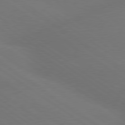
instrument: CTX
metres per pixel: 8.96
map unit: lApd
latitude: 79.1781
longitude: -151.8961
